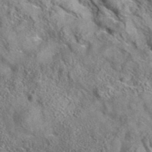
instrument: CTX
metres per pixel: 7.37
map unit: eAb
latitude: 36.1767
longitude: 107.9178
